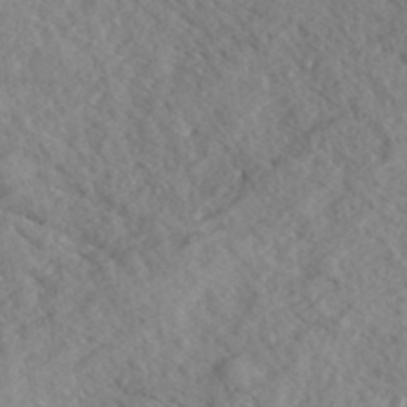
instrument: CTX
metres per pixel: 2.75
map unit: eHh
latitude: 37.0270
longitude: -138.9325
